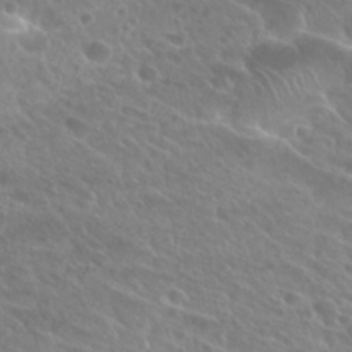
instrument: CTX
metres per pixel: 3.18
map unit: Hto
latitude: 26.4601
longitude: -39.7261
